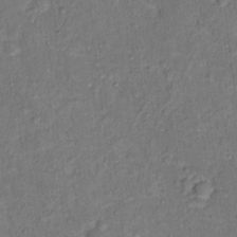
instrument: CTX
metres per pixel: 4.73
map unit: Hto
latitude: 14.0633
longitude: -37.4993
